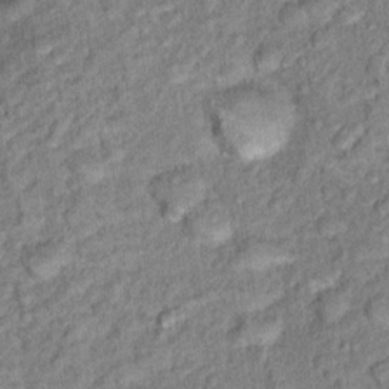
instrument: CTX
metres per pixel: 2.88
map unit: Nhu
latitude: 16.1767
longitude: -31.4994
